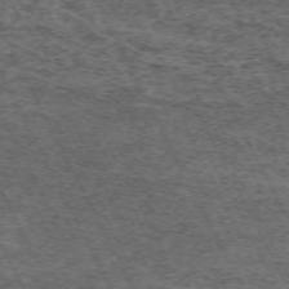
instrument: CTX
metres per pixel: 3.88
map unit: Hpe
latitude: -70.7652
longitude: 11.8989
